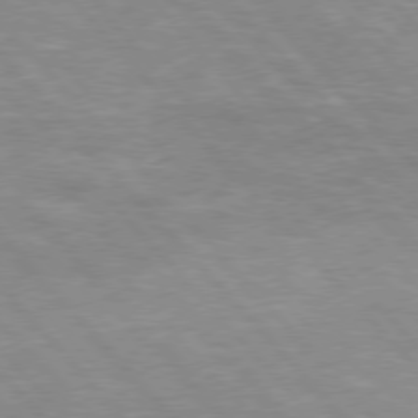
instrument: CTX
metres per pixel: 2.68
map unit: Hpe
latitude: 75.9717
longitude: -155.5371
